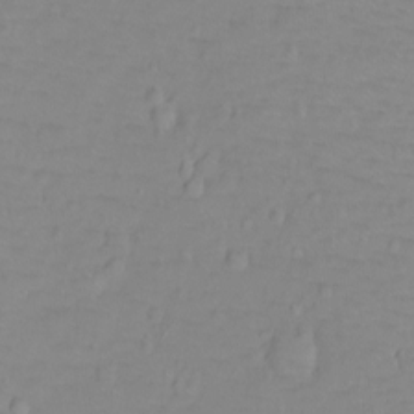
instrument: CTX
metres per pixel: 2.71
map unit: Ht
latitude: -9.0864
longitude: -35.9717
